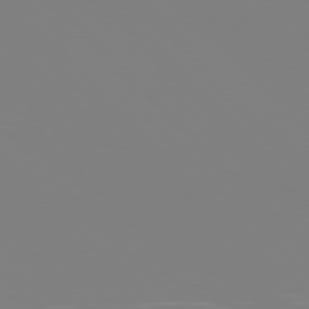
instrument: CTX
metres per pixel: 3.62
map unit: Hpe
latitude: 77.1970
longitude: -161.7260
